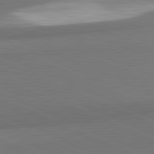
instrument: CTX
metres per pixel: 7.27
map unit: lApd
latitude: 81.9150
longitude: 153.2942
